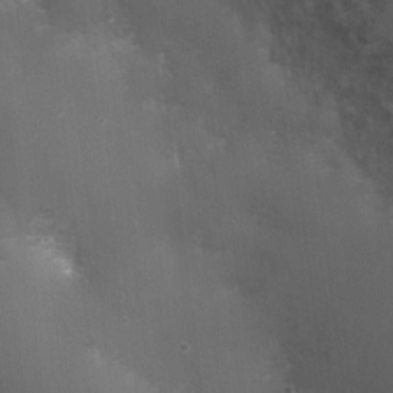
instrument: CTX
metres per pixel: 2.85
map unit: Nhu
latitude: 3.9528
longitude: -17.2348
